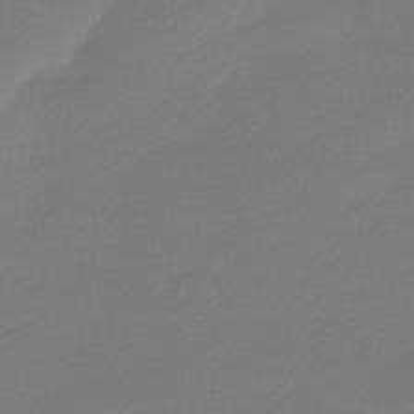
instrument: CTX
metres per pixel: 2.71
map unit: HNhu
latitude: -41.1620
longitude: 96.5952
